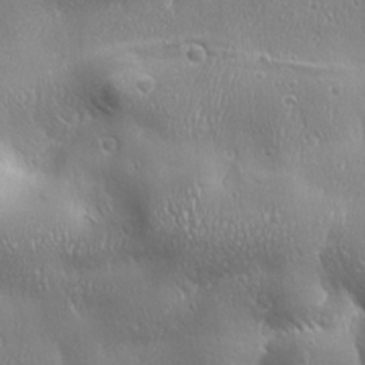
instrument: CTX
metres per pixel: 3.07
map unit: Ave
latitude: 22.2900
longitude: -136.9892
